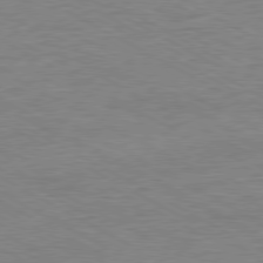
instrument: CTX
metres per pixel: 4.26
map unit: Ap
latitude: -80.8408
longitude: -86.8758
